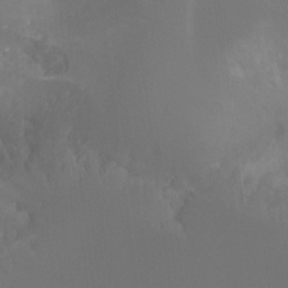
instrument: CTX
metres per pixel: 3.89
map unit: Ht
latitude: -16.1417
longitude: -44.1200
